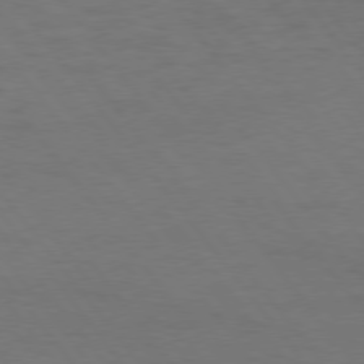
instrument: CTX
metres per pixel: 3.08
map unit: Hpe
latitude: 75.6127
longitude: -130.9892
